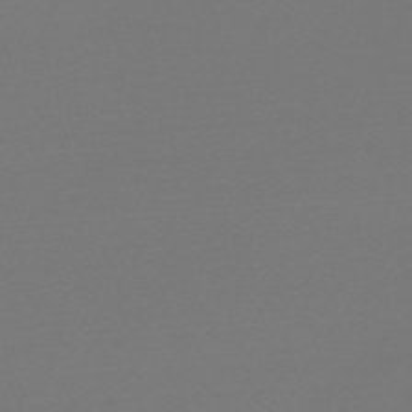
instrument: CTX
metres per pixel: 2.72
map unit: Nve
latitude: -56.9541
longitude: 62.5762
